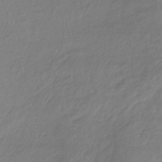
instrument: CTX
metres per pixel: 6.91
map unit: lHb
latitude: -36.3117
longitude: 69.6721
